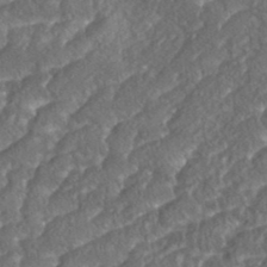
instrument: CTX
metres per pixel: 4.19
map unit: eHh
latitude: 37.3104
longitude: -138.9325
